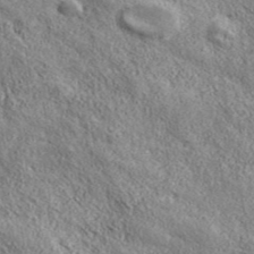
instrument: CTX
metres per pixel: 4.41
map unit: ANa
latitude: 43.2915
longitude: -87.5938
